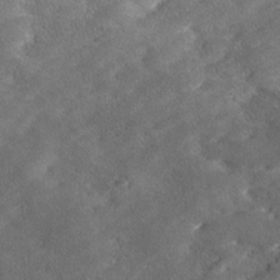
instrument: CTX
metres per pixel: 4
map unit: Ave
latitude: 17.7828
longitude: -136.4979
